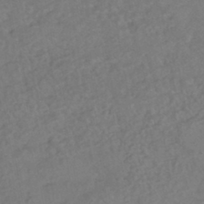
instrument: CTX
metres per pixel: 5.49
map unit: HNhu
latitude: -43.2942
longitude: 101.8800
